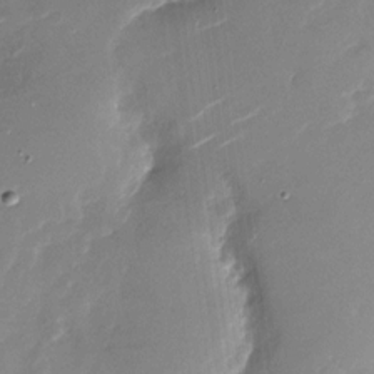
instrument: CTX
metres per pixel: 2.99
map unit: Nhu
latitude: -27.8233
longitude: -73.6694
